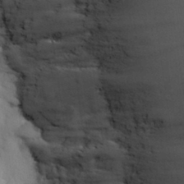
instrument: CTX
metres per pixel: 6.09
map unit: Nhu
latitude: 27.5749
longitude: -71.3859
